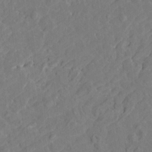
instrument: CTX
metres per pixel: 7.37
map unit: HNhu
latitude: 6.2522
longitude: -5.1403
